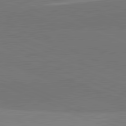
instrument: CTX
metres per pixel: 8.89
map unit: lApd
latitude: 81.8205
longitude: 149.6722
